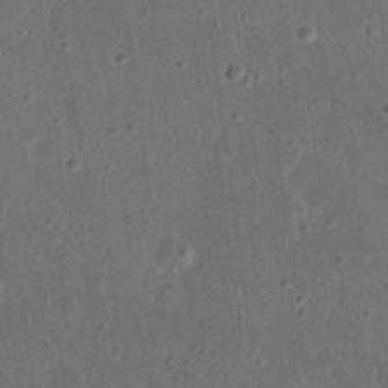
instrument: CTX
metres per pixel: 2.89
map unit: eHh
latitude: 23.1025
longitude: -67.8772
